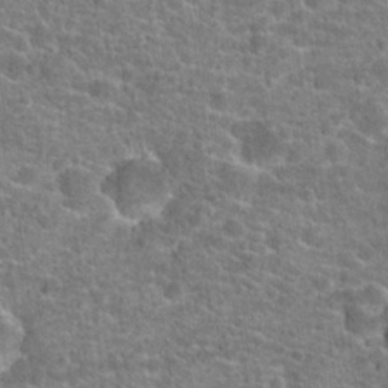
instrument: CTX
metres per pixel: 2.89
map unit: Hto
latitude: 20.1389
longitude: -43.6883
